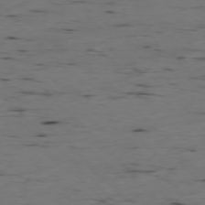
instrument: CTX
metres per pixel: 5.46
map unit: Ap
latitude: -77.0864
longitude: -89.7639
